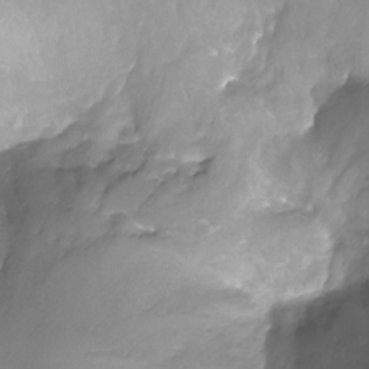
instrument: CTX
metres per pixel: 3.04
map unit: Nhu
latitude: -25.6533
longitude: -57.4048
